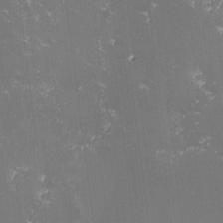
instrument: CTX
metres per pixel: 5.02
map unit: lHvf
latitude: -13.6533
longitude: -101.5182
